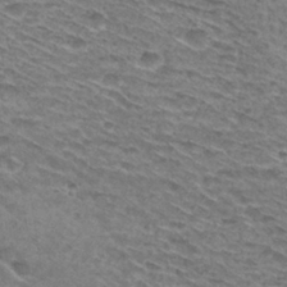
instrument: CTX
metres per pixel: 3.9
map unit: Hto
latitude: 30.0633
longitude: -46.3845
